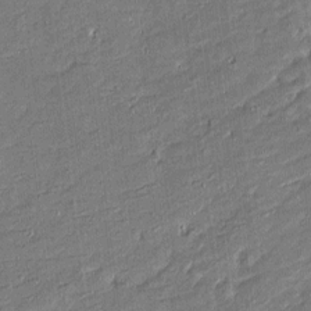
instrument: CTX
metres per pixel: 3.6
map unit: Htu
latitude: -6.5196
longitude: 176.8408
